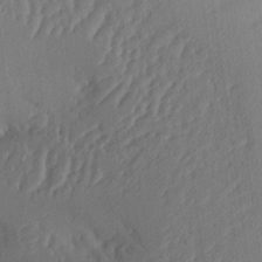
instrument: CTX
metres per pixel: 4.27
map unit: Aa
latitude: 26.7813
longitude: -136.3845
